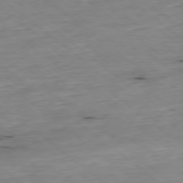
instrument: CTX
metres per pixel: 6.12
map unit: Ap
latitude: -78.5384
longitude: -90.8002
